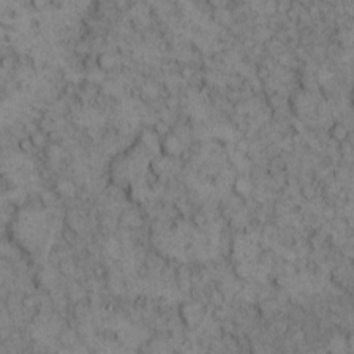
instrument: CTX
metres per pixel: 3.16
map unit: eHh
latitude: 12.5546
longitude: -64.5168
